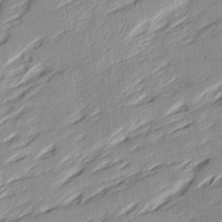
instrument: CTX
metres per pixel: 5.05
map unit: Ave
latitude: 16.0822
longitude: -137.3671
